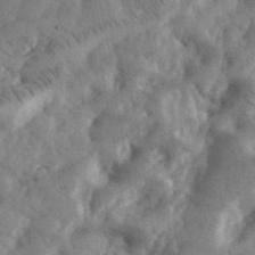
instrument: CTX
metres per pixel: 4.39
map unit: eHh
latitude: 34.9324
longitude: -68.7435
